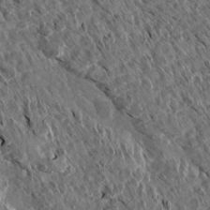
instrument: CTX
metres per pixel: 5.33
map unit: Aa
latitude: 13.7261
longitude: -143.6694
